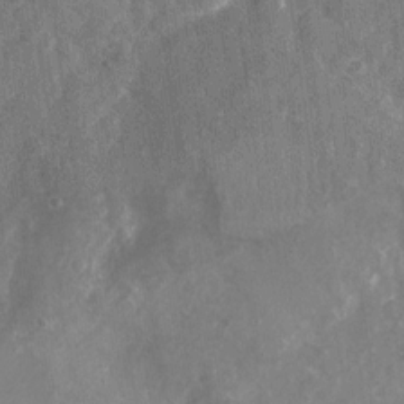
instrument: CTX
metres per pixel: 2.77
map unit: Nhu
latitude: -24.0850
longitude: -56.8380
